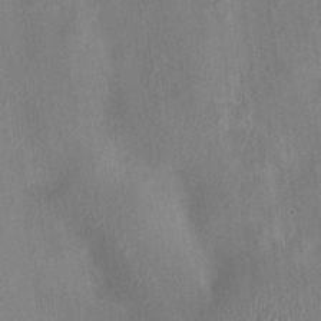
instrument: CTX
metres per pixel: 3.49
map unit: HNhu
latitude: 5.9906
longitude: -6.5924
